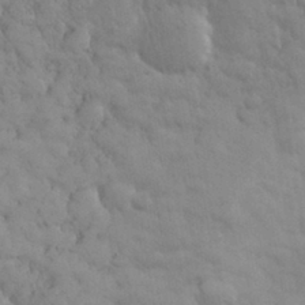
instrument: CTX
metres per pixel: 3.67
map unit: eHh
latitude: 31.4049
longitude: -67.9717
